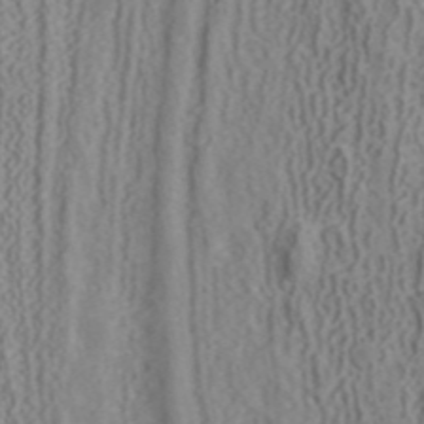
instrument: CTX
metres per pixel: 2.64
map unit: ANa
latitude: 41.3670
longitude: 34.5196
